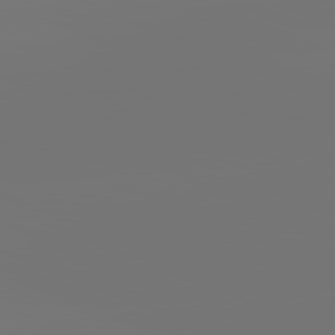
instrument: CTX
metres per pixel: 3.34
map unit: lApd
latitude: 81.7639
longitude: -153.5371
